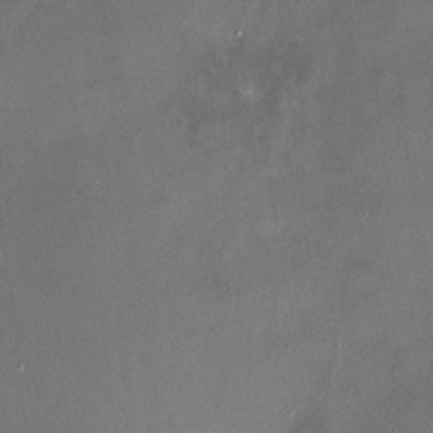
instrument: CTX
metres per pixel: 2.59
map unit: HNhu
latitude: 7.2537
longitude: 9.2754
